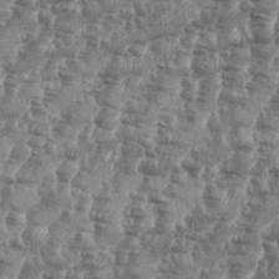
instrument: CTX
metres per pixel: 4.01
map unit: eHh
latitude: 35.1403
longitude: -136.2712
